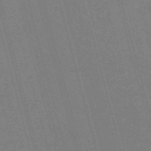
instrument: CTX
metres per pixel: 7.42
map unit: Nve
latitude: -59.1809
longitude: 62.6329
